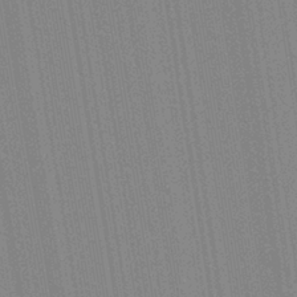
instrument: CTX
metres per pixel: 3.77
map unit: Aa
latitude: 28.3467
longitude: -147.7072
